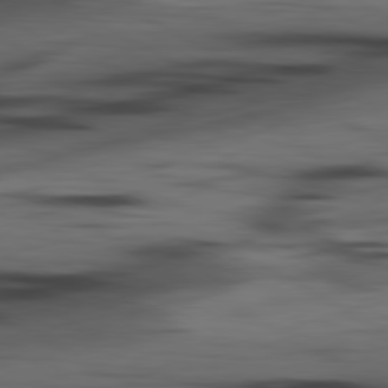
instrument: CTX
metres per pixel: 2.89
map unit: lApd
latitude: 80.5924
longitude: -84.5735
